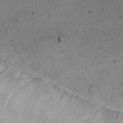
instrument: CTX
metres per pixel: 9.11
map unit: eHh
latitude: 22.7813
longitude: -67.9339
